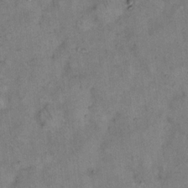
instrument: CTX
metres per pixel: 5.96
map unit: eHh
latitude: 14.8758
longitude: -64.9514
